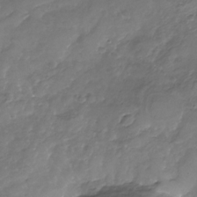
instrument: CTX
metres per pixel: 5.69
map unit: Nhu
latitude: -24.5196
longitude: -56.8757
